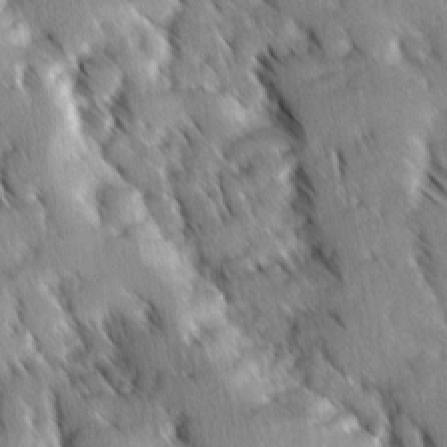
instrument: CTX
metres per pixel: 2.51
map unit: Ave
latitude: 8.8380
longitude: -104.2334
